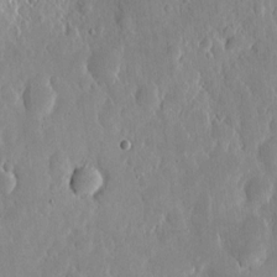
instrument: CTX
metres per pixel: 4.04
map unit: eHh
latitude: 6.0444
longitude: -70.2711
